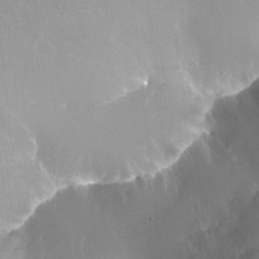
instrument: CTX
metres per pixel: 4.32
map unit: Nhu
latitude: -23.1431
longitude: -71.5182
